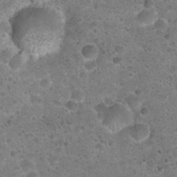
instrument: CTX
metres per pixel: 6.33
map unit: Hto
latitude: 22.9703
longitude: -49.6316
